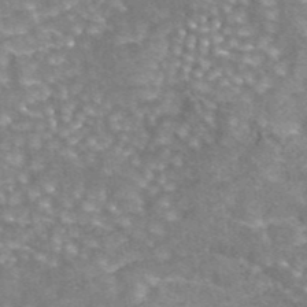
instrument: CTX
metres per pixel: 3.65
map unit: eAb
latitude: 44.4223
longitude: 105.1620
